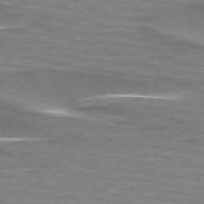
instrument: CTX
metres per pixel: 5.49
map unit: lApd
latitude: 74.1578
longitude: -51.4615
